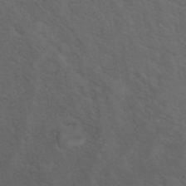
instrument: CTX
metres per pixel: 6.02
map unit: ANa
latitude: 42.7813
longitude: 14.3495
